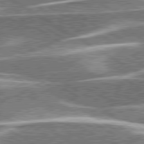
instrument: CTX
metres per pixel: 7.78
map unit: lApd
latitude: 79.8206
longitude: -96.2522
